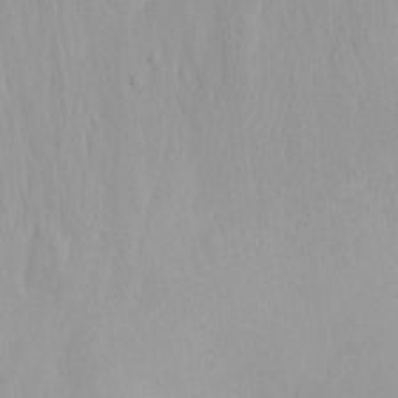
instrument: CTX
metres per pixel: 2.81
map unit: Nhu
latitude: -4.6518
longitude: -83.1403
